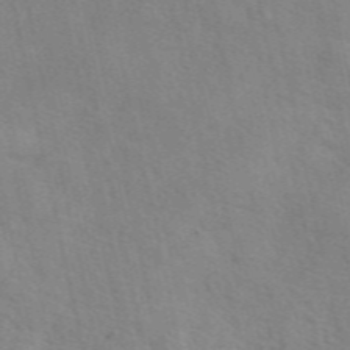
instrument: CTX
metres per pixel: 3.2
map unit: eAb
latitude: 49.8016
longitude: 120.4251
